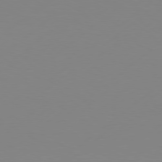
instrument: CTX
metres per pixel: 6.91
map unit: Hpe
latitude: 77.7449
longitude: -130.7058
